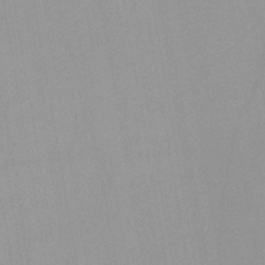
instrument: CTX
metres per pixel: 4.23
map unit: HNb
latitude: -45.8800
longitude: -41.3670
